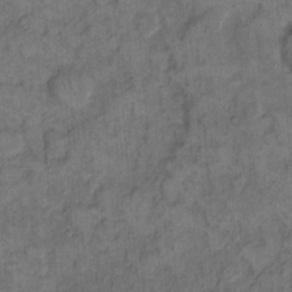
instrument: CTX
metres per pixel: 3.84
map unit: eHh
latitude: 13.2726
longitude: -64.7813
